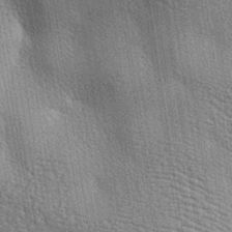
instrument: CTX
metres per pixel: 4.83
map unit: lAa
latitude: -7.8422
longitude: -124.5168
